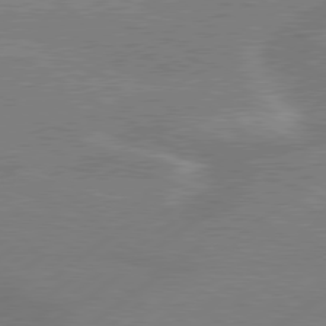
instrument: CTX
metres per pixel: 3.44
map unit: lApd
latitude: 79.4994
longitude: -131.7261
